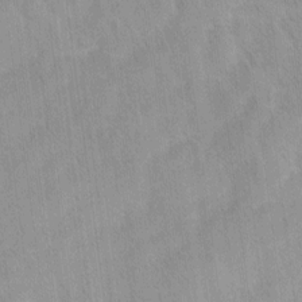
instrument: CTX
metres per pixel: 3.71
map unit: Ave
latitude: 11.9528
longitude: -106.5357
